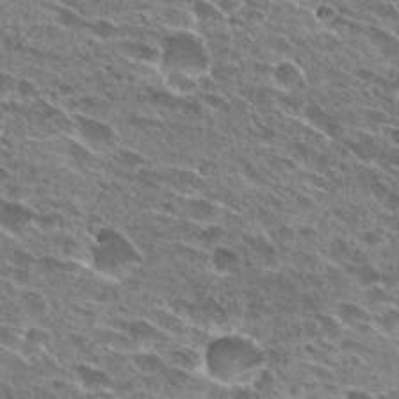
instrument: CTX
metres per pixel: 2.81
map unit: Hto
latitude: 26.8758
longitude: -43.6883
